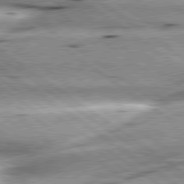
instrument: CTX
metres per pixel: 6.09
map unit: lApd
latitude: 79.6505
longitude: -141.0647
